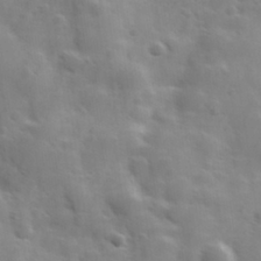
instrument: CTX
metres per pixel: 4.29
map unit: Hve
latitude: 31.3104
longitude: 150.3495
